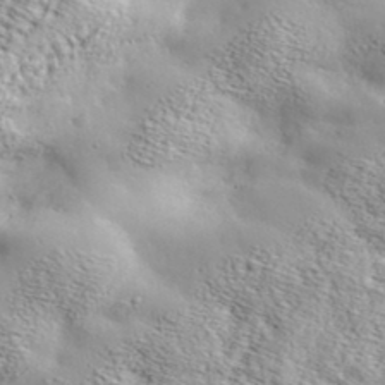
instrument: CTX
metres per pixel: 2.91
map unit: ANa
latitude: 38.5357
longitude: -92.1955
